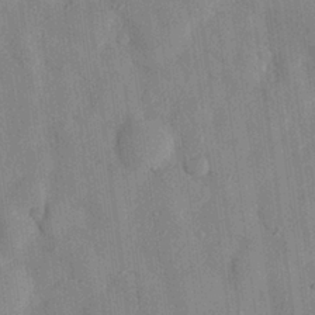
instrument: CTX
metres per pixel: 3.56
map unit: eHh
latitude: 28.3467
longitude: -76.9891
